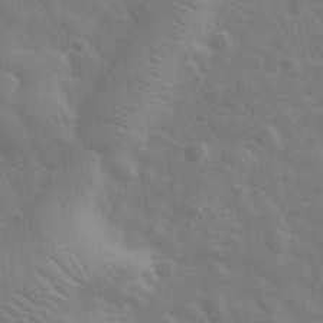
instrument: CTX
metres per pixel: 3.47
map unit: eHh
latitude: 33.1970
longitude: -70.6490
